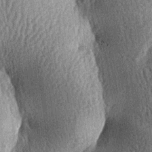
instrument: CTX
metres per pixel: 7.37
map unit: lAa
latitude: -7.0108
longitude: -127.6505
